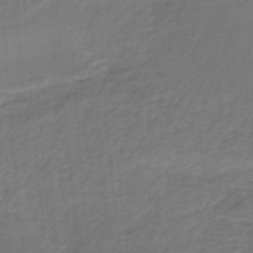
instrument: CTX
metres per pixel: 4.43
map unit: HNb
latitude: -34.4629
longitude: 60.2551
